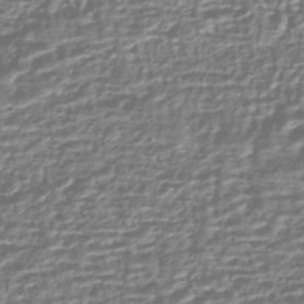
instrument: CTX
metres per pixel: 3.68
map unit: HNhu
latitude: -44.1039
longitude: 98.2361
